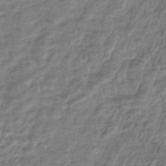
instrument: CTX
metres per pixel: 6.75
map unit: HNhu
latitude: -44.6896
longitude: 102.3306
